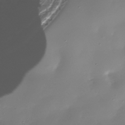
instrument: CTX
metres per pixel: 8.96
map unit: Nhe
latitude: -36.5762
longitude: -117.4615
